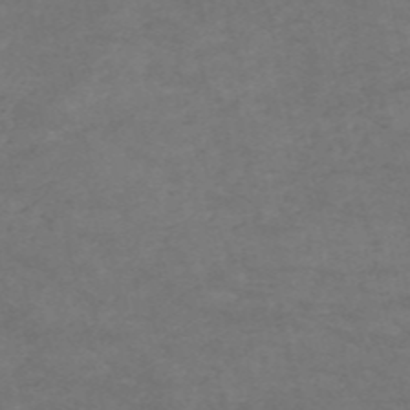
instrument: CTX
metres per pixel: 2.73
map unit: HNb
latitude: -55.3699
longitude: -44.8947
